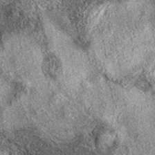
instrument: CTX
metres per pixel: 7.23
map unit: eAb
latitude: 38.4034
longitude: 108.1606
